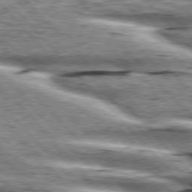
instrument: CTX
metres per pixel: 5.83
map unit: lApd
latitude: 76.4601
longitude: -82.8002
